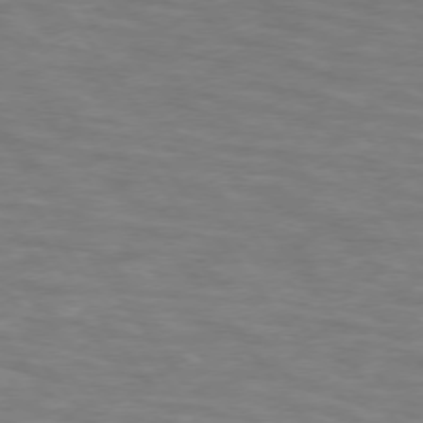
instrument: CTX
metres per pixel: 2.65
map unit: lApd
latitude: 74.5357
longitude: -54.8569
